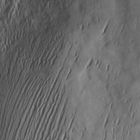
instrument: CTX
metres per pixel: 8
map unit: Nhu
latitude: -5.0486
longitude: -152.2145
